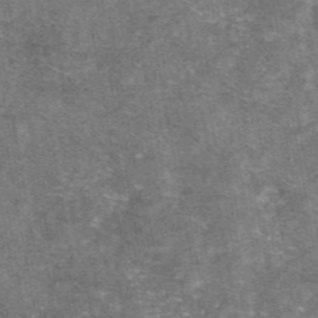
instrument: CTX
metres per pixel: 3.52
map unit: eAb
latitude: 47.5183
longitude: 121.1053
